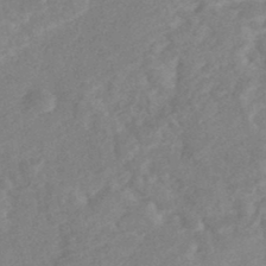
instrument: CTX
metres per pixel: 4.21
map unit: Nhe
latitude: -46.8597
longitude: -171.0647
